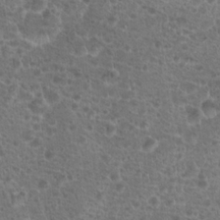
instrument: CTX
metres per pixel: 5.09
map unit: Hto
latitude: 19.4804
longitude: -40.9702
